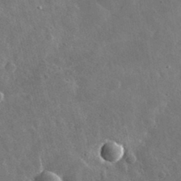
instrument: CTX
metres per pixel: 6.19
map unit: lHvf
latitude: 33.7072
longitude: -87.5560
